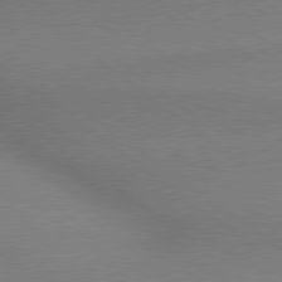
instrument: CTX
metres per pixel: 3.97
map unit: lApd
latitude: 79.0459
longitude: 179.6533
